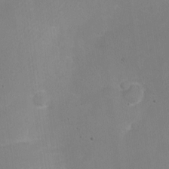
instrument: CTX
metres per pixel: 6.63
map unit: Nhe
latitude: -20.2172
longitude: 144.0850
